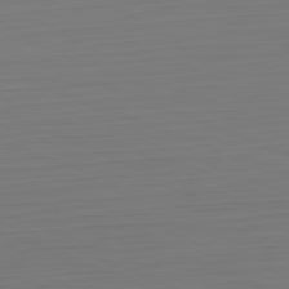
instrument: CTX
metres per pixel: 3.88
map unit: Hpe
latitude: -82.1039
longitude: 7.9367
